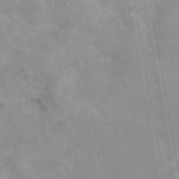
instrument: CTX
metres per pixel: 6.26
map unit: eAb
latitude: 45.2348
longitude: 124.9353
